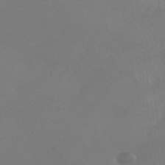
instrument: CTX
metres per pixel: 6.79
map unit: HNhu
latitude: -43.2753
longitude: 94.3117
